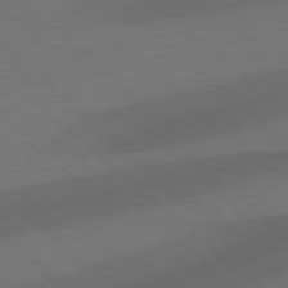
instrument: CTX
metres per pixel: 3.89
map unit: Hpe
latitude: 78.2145
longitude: -150.4790
